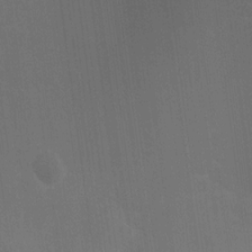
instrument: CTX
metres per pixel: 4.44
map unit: Ht
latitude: 2.4790
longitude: -28.2900
